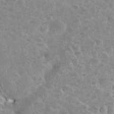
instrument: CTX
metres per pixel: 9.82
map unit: eHh
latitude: 35.7449
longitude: -60.6112
